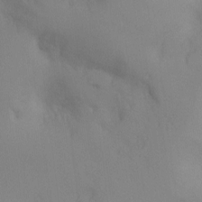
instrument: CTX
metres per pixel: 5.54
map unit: Ht
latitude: -9.4265
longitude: -31.3482
